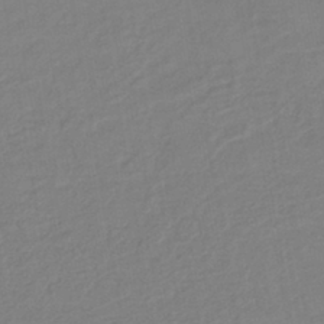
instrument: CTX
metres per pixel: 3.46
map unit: lHb
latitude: -41.4643
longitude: 74.7841
